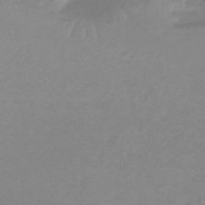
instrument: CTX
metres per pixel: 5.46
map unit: HNb
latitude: -32.4062
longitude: 60.9353
